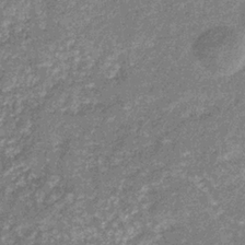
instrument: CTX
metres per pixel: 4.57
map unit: eHb
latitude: -31.8044
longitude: 69.0486
